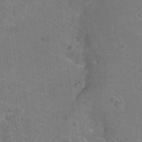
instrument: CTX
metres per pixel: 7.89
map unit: Nhu
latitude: 17.5938
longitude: -32.2334
